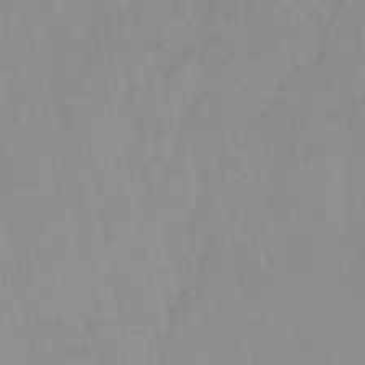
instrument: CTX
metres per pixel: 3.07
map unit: lHb
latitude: -44.6707
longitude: 72.9919
